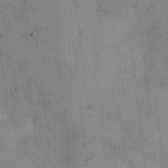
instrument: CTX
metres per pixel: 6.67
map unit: eHh
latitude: 24.5167
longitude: -65.0269
